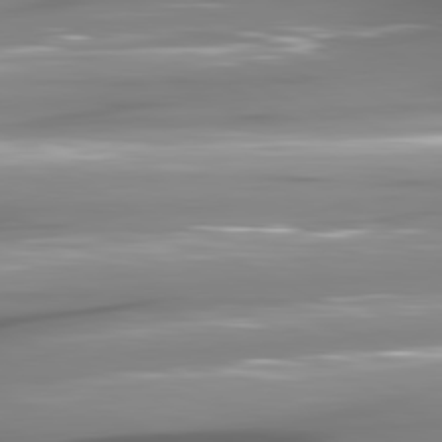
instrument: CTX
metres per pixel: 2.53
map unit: lApd
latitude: 80.8002
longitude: -145.5938
